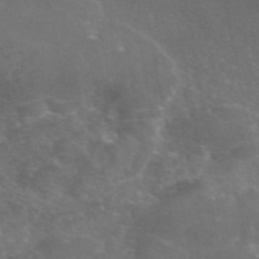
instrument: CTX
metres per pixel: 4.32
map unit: eAb
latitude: 45.9339
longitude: 116.2739
